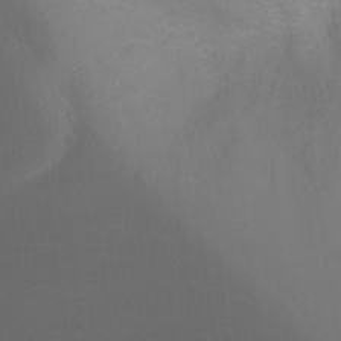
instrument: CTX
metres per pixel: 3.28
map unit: Ht
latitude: -3.3887
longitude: -24.8757
